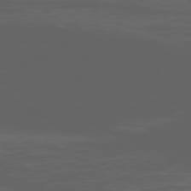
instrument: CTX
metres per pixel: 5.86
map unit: Ap
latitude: -79.8233
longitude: -92.0822
